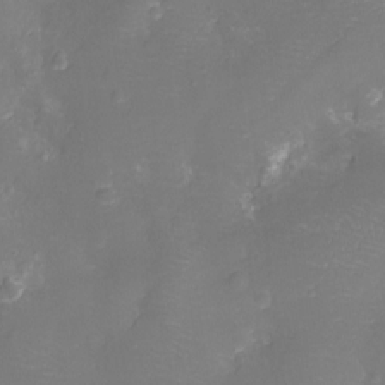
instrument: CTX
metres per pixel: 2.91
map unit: Ht
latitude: -11.3699
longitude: -23.1025
